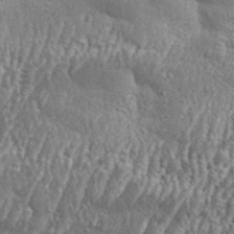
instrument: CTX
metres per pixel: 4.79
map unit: Aa
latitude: 33.4615
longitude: -135.7827
